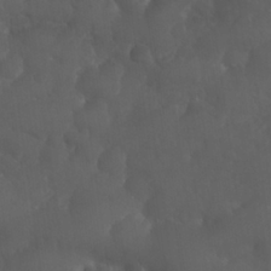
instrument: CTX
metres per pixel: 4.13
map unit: Nhu
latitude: 26.5735
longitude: -65.0080
